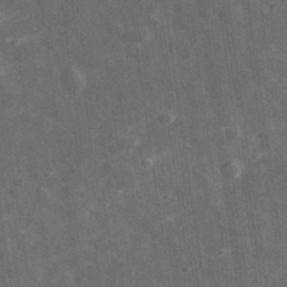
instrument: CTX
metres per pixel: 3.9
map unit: eHh
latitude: 31.8584
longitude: -78.1956
